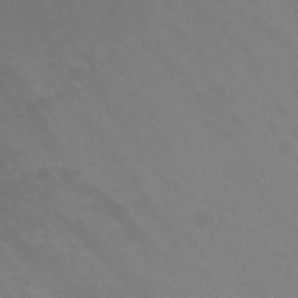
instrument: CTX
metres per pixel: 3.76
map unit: Nhu
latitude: -13.5777
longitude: -70.7813
